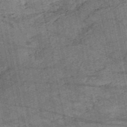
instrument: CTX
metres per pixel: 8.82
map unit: HNb
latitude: -53.5588
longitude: -40.0633
